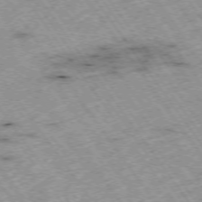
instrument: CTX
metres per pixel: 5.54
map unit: Hpe
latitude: -74.5385
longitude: 3.9367
